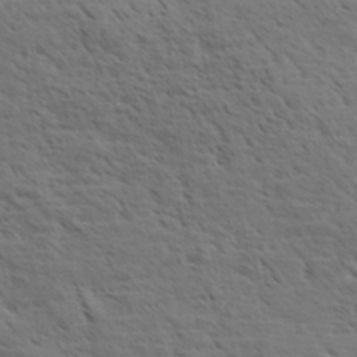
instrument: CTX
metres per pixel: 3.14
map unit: eHh
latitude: 35.6505
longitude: -139.1214
